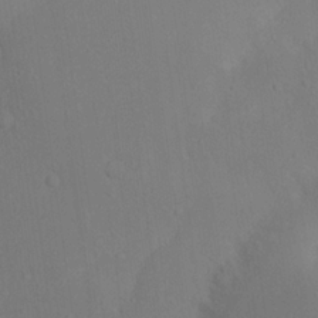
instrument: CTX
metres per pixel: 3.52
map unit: Nhu
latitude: 20.0255
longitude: -73.4427
